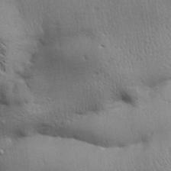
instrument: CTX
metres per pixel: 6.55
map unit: Aa
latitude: 32.8758
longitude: -140.8191
